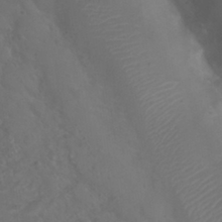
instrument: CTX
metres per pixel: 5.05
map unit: Nhu
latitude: 28.7435
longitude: -55.6127
